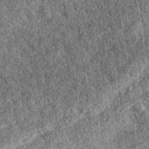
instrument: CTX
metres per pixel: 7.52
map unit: eAb
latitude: 36.7435
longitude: 107.4265
